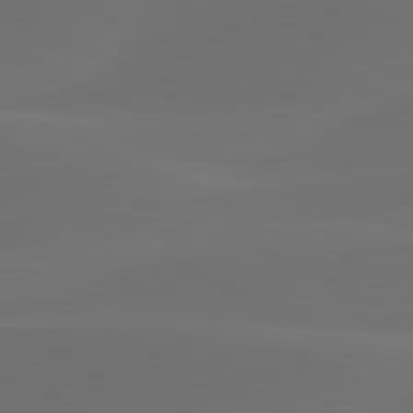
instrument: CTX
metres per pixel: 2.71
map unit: lApd
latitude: 80.6113
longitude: -82.8002
